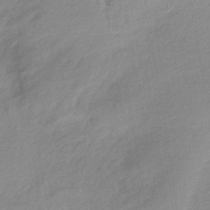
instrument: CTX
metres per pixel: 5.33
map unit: HNhu
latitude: -41.0297
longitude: 95.0486
